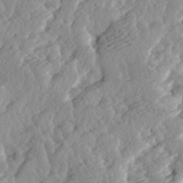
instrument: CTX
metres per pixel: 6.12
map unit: Ave
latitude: 14.3657
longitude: -135.1970
